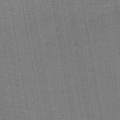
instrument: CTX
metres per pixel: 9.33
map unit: lHb
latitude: -44.7841
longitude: 57.8233
